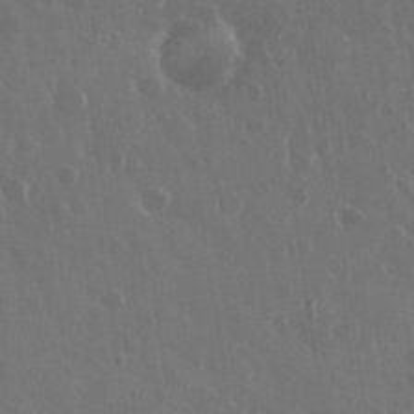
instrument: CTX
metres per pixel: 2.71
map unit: eHh
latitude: 33.6505
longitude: -59.0836
